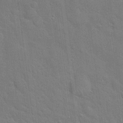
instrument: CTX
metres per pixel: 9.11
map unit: Hto
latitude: 21.2915
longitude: -51.9150
